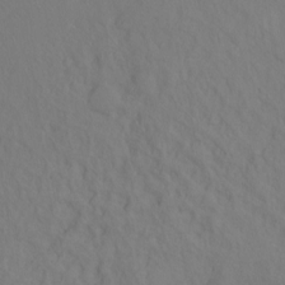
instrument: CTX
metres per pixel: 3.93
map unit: Ht
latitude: -9.4643
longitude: -37.0459
